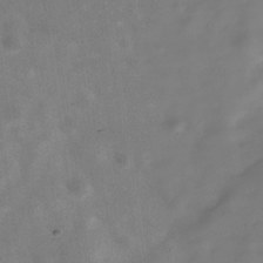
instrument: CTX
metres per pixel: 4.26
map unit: Hve
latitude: -30.7085
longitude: 93.8611
